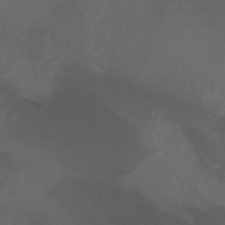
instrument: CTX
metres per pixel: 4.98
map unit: Nhu
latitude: -4.9730
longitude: -75.3104
